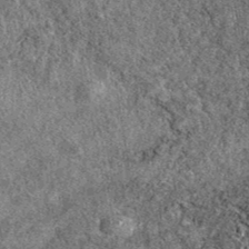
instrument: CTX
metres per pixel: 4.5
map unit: eAb
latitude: 39.9906
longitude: 107.8800
